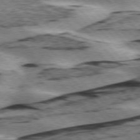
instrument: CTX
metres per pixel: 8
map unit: lApd
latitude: 76.0822
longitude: -78.6302
